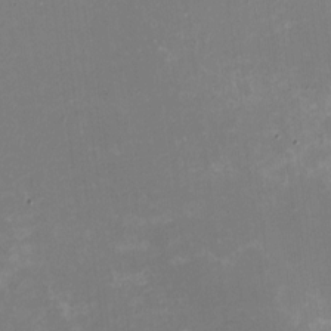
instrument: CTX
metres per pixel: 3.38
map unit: HNhu
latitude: -1.4833
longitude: -5.7450
